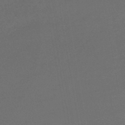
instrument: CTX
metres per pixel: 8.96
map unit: lHb
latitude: -43.4454
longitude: 75.0865
